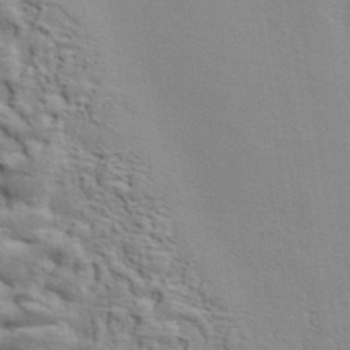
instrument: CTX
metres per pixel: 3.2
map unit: ANa
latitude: 39.5560
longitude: 28.8030
